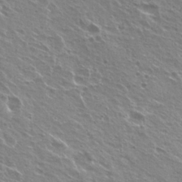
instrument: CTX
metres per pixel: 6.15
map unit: Hto
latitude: 23.3671
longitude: -30.6491
